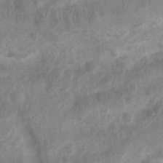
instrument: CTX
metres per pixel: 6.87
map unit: Ht
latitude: 2.9324
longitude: -26.8569
